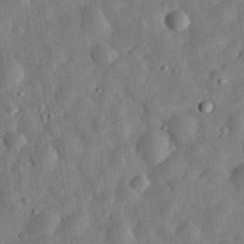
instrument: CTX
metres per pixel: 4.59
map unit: eHh
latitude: 32.8191
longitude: -75.3860
